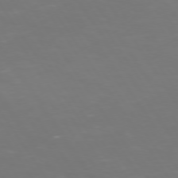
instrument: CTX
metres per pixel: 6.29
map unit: Hpe
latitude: 73.1970
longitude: -127.4238
